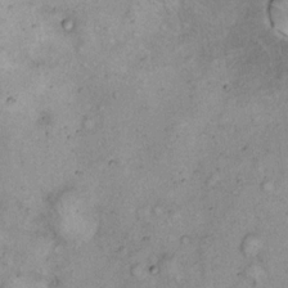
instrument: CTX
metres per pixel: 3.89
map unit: eHh
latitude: 17.0081
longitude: -62.4790
